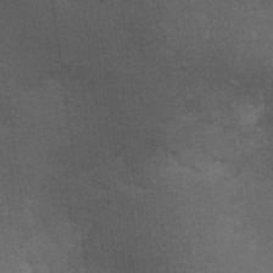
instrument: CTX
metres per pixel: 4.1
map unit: Ht
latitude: -1.1809
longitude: -15.8017
